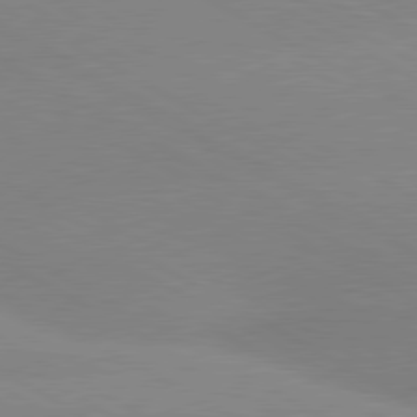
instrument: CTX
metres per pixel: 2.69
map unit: lApd
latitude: 80.3278
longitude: -153.4427
